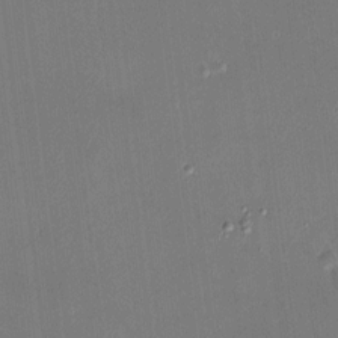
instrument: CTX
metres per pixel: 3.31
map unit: HNhu
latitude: 6.9514
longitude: 7.4454
